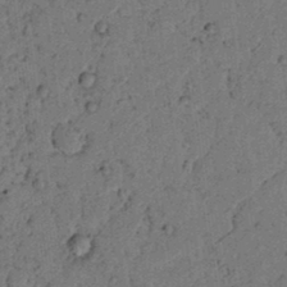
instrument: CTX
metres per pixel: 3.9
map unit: lAvf
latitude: 4.3089
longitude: 158.8596
